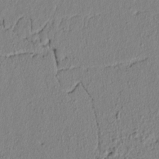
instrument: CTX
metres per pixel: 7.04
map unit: lAvf
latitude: 6.7057
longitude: 165.2754
